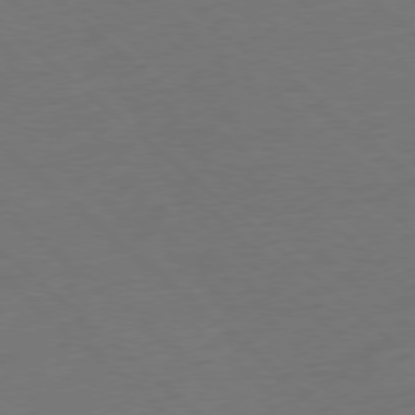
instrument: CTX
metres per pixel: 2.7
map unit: Ap
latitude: -78.3495
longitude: -79.1214
